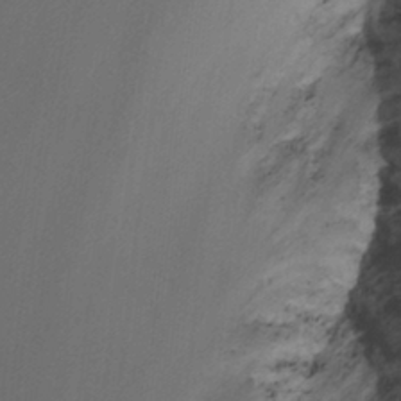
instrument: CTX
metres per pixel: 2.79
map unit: Nhu
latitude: -14.8219
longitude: -54.0444
